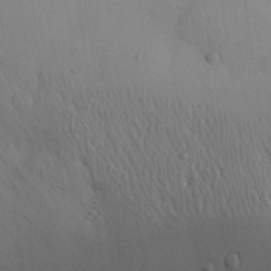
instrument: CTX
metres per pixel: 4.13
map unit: eHh
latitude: 25.7638
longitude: -75.2159
